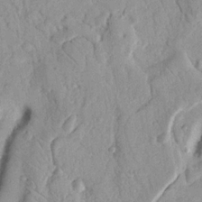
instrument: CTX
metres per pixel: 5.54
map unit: Nhu
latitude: 18.4979
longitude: -77.6127
